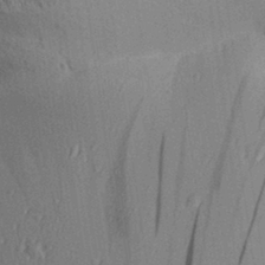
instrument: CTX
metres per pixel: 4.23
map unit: Aa
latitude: 31.7639
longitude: -138.2145
